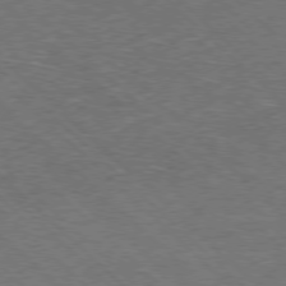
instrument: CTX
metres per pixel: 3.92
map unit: Hpe
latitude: -78.1416
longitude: 16.3118
